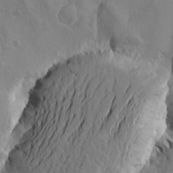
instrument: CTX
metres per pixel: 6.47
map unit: Htu
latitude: -3.2186
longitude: -177.0080
